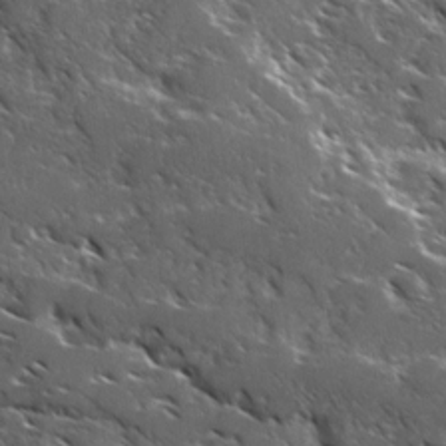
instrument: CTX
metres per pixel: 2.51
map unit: Ave
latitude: 17.3104
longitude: -129.9528
